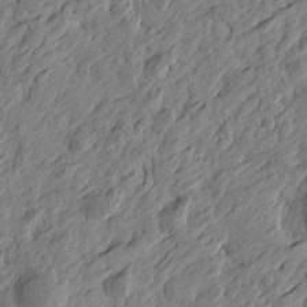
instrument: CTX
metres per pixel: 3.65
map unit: Htu
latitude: -3.1242
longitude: -179.2537
